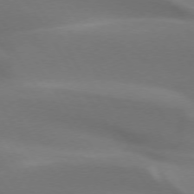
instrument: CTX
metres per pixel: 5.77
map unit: lApd
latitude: 73.1781
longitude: -50.6490
